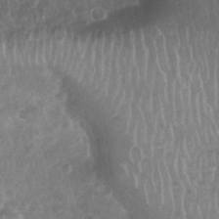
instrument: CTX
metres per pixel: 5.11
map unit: Nhu
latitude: 27.7261
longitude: -63.9150
